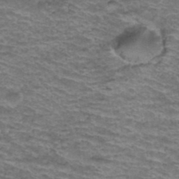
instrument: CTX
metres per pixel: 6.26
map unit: Hto
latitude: 37.9528
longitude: -43.4049
